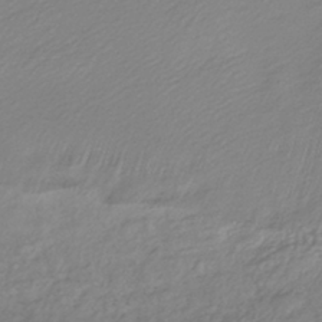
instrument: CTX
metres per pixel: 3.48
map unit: lHb
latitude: -41.0486
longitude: 72.5762
